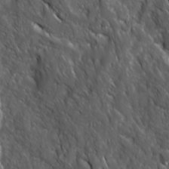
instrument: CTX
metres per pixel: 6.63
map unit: Ave
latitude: 15.7072
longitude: -132.8002
